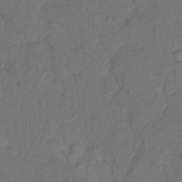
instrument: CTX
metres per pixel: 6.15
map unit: Hto
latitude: 7.0647
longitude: -61.8205
